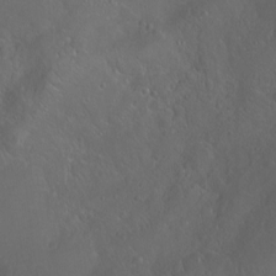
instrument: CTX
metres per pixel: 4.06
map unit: Ht
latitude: -0.8408
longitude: -45.7072
